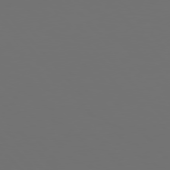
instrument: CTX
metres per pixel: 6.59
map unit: Hpe
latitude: 76.8947
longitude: -166.0822
